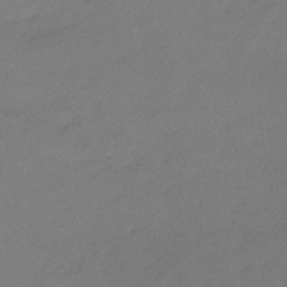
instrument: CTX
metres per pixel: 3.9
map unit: lHb
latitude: -45.4643
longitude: 58.8219
